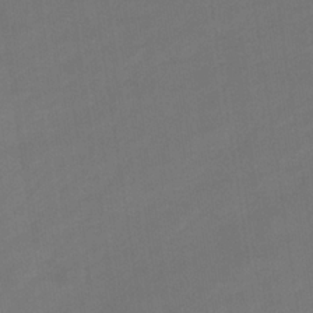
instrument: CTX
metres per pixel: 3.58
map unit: eHb
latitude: -33.1243
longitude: 72.7463
